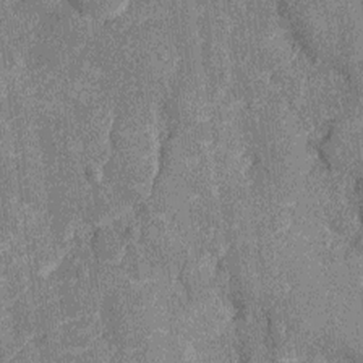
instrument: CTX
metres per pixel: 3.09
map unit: Nhu
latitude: -12.9542
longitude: -23.6316
